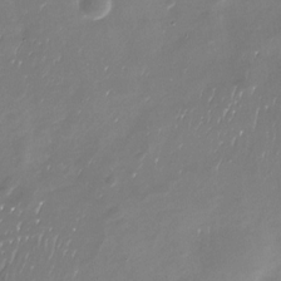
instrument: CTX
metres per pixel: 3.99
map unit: Nhu
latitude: -29.6722
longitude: -77.4237
